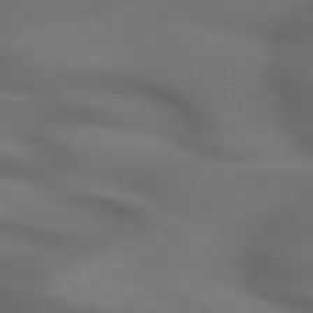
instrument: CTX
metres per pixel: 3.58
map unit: lApd
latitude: 71.7827
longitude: -50.8191
